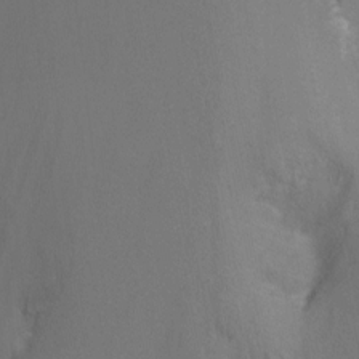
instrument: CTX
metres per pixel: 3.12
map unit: Ht
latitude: -9.7666
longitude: -37.3860
